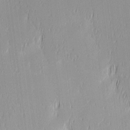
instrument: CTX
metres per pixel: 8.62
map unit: Ave
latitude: 2.8947
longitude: -113.8394
